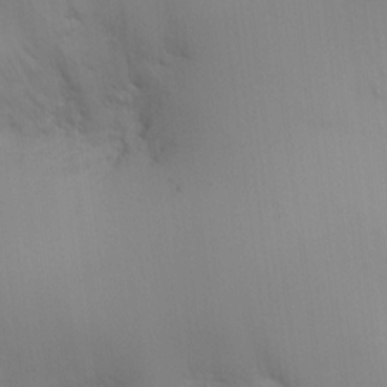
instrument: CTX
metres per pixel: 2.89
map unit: HNhu
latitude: 7.6505
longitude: -0.3656
